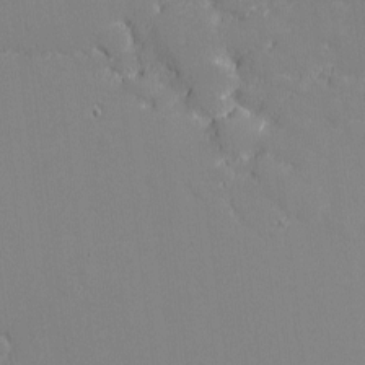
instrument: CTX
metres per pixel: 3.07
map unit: eHh
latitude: -2.8974
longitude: -80.5924
